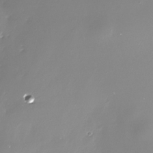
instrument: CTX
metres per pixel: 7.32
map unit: Nhe
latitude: -33.8045
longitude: -88.6302
